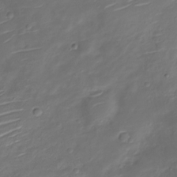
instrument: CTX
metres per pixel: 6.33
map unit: Nve
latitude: -20.3684
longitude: 104.8597
